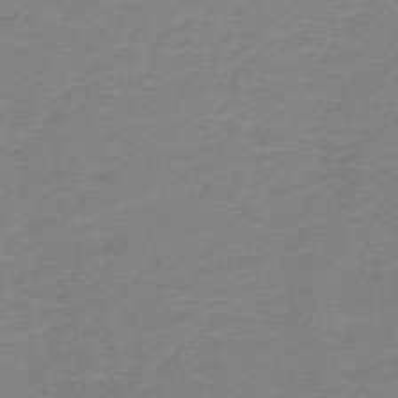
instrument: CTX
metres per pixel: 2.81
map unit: HNb
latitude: -50.1228
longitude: -48.3089
